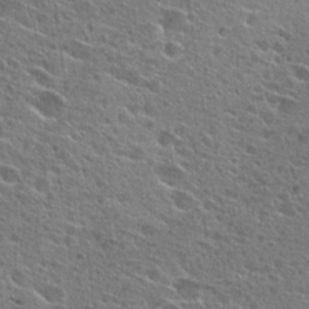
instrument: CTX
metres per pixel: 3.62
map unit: Hto
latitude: 25.9528
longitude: -44.1389
